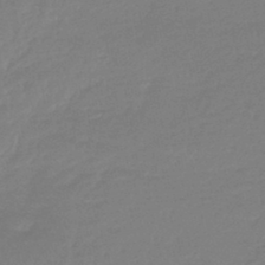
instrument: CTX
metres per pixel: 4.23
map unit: lHb
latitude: -44.6330
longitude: 78.0283
